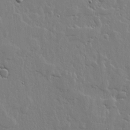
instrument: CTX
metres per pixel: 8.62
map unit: lHvf
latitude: 17.8961
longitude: -116.9703
